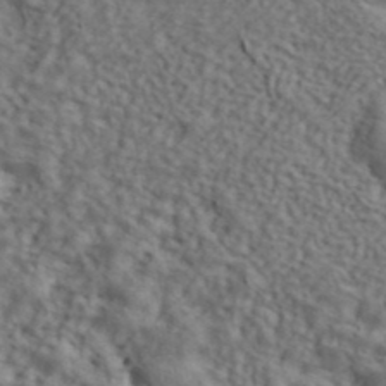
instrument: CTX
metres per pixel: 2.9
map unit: ANa
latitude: 42.8191
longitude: 55.1809
